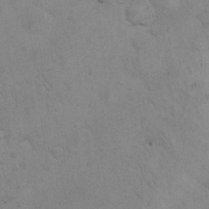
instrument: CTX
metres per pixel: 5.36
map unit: eHh
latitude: 22.2711
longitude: -59.2159
